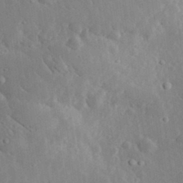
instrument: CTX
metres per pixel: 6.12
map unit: lHvf
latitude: 32.5168
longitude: -85.5749
